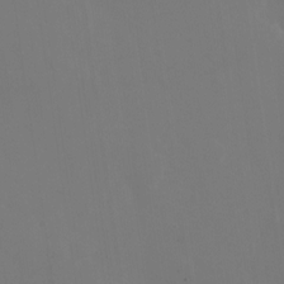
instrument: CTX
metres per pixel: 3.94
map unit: Nhu
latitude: -28.1795
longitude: -78.5735
